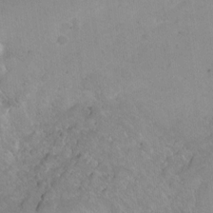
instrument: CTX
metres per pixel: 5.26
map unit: Hto
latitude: 3.2537
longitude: -35.8205
